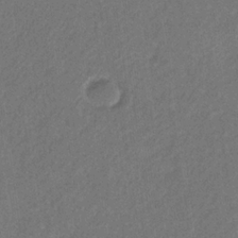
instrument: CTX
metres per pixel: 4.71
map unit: eHb
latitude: -30.9919
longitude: 69.9178
